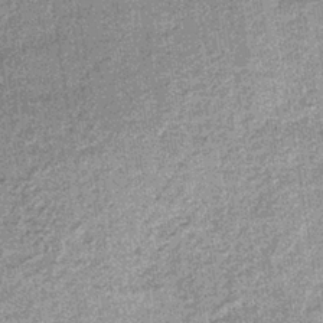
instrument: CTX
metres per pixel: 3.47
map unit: lHb
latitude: -36.5384
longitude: 65.6533
